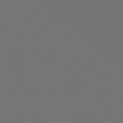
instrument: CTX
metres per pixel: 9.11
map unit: Hpe
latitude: 74.3278
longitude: -125.5371
